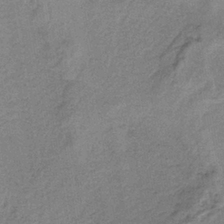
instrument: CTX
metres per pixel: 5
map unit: HNb
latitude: -34.1795
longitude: 57.4643
